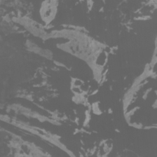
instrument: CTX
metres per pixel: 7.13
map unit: Htu
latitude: -11.4832
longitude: -74.4223
